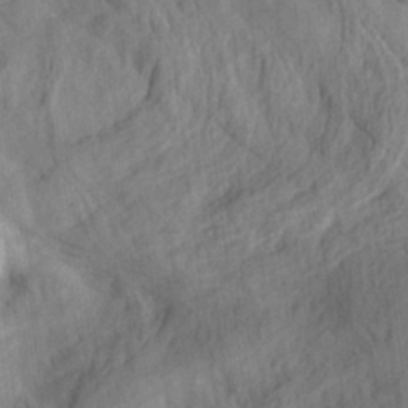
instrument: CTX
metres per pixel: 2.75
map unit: eHh
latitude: 24.4790
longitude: -80.2333
